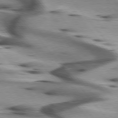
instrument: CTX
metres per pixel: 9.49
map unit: lApd
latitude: 75.5182
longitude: -64.0822
